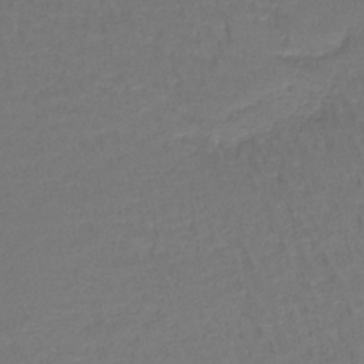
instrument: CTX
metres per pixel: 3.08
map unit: lHb
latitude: -42.1416
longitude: 58.6896
